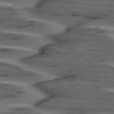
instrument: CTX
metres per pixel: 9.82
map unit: lApd
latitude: 75.1970
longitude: -70.9702
